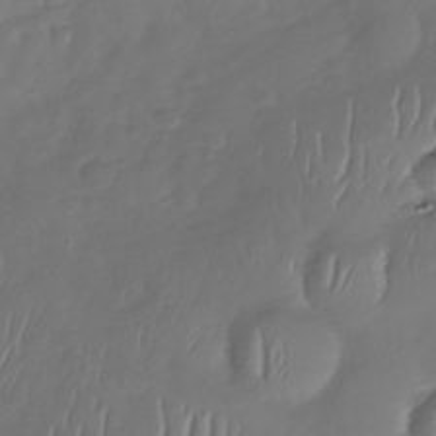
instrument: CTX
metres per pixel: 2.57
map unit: Nhu
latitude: -30.1417
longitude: -59.4615
